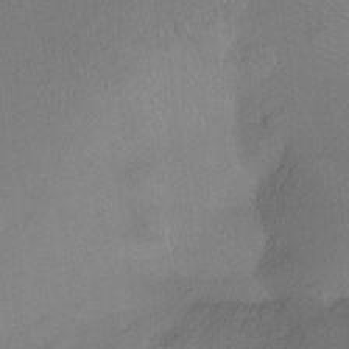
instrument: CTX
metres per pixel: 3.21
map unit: Ht
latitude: -8.0472
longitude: -37.9906
